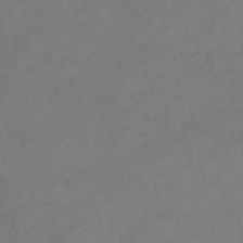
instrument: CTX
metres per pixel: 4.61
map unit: lHb
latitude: -46.9352
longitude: 62.3495
